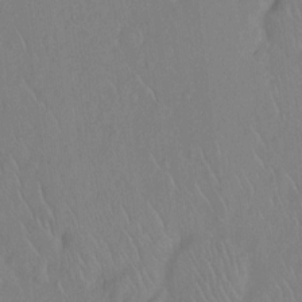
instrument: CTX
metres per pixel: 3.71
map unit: Hto
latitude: -7.5588
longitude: -38.2900
